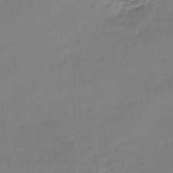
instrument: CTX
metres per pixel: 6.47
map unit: lHb
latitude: -42.1983
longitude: 58.9163
